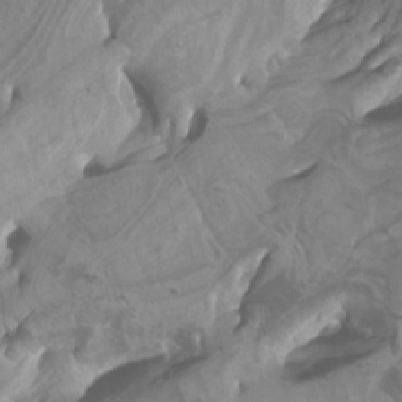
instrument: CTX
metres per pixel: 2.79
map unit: Htu
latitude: -5.0486
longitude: -76.1011
